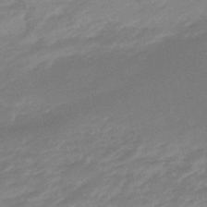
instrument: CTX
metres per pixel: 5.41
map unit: eHb
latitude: -48.1606
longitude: 84.8785
